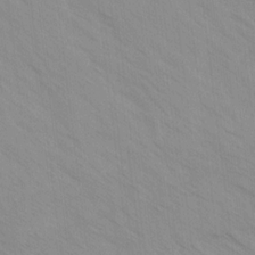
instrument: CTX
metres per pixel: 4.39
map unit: Ave
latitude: -1.5588
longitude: -112.3845
